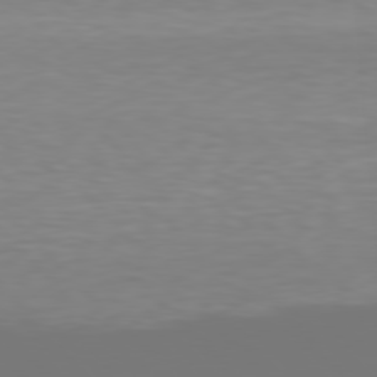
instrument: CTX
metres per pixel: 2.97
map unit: Hpe
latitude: 78.2523
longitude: -166.4601
